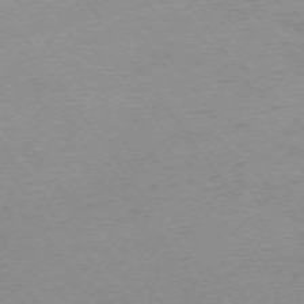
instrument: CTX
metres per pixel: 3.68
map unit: Ap
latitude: -74.4062
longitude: -72.8191
